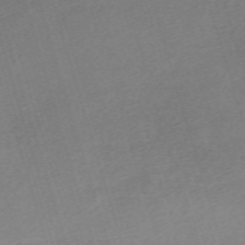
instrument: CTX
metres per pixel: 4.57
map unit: eHh
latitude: -62.1228
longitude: 53.5777
